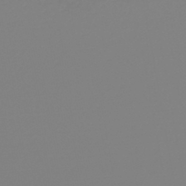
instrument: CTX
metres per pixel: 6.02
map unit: lHb
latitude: -44.8597
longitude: 74.2362
